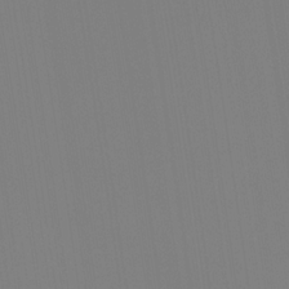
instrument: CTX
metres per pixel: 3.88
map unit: Ht
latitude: -14.0472
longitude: -51.5182
